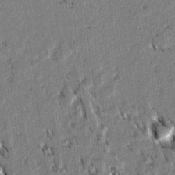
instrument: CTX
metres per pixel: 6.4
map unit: lAvf
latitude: 2.8569
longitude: -105.9150
